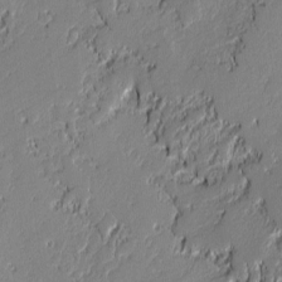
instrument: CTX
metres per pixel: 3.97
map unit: lAvf
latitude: -0.2173
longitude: -108.5734
